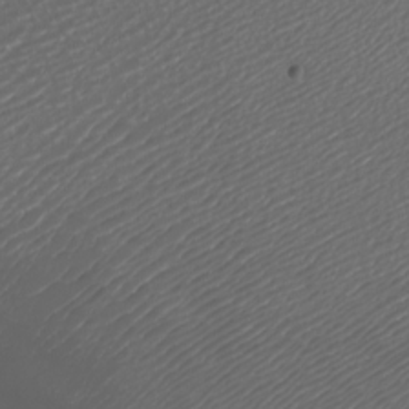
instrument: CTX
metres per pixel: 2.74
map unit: Nhu
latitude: -7.5210
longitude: -91.5938
